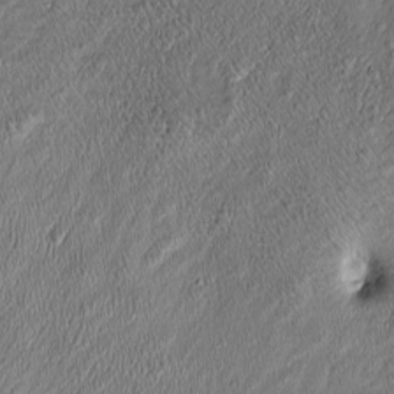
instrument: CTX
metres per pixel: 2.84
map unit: Htu
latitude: -6.8219
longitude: 159.6722
